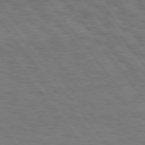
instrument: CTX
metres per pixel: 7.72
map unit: Hpe
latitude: 75.6694
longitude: -136.6113
